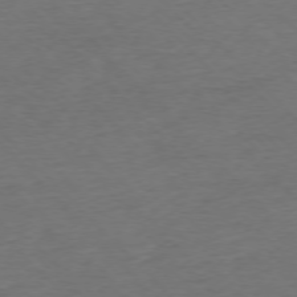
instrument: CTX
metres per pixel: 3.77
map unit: Ap
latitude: -76.5385
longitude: -94.4790
